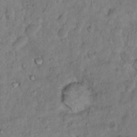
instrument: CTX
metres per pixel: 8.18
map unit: Hto
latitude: 12.8569
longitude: -36.8758
